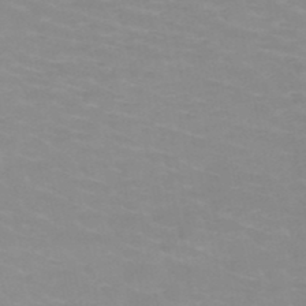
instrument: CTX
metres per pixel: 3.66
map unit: HNb
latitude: -48.1417
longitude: -46.8380
